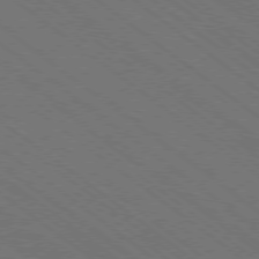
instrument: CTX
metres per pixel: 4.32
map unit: Ap
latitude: -79.1998
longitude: -64.6679
